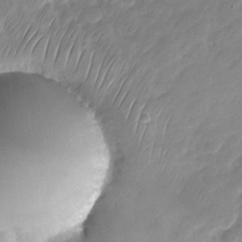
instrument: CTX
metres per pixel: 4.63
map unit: Nhu
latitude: -24.6707
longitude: -69.9150
